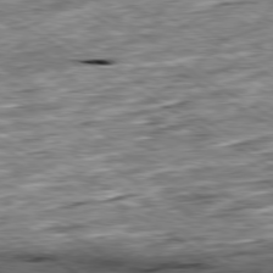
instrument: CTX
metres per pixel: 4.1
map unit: Ap
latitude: -80.1228
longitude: -88.6491
